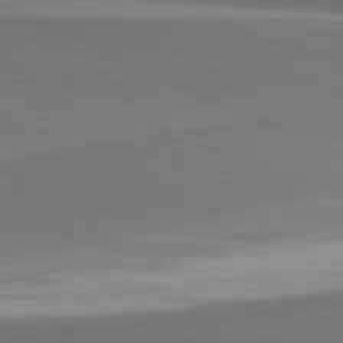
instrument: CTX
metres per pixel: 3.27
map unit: lApd
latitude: 81.8394
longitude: 163.6155
